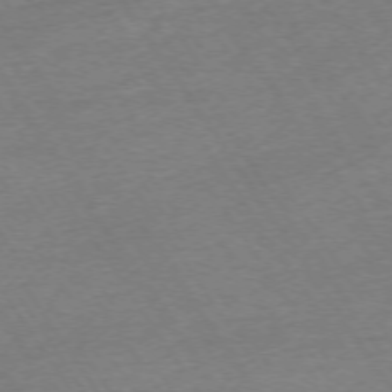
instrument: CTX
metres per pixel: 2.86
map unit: Ap
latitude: -73.8800
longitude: -84.2901
